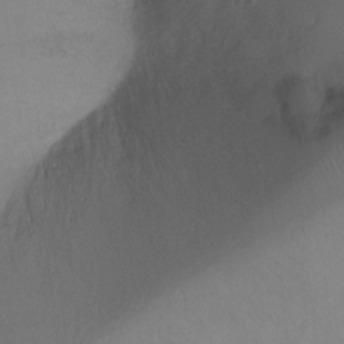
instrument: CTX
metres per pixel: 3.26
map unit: Ht
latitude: -6.8030
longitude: -34.3656
